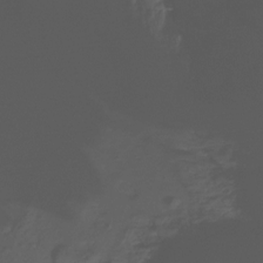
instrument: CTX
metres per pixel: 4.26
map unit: Ht
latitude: -15.7856
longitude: -43.5749
